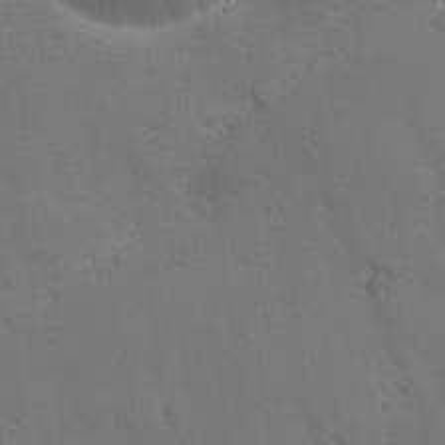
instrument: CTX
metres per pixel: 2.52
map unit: Ave
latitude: -7.7855
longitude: -120.8569
